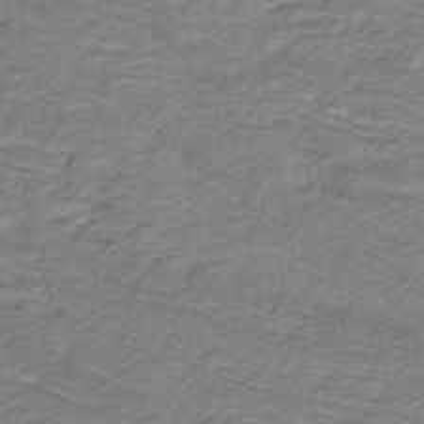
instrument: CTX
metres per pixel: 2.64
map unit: lHb
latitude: -32.3873
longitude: 65.2754
